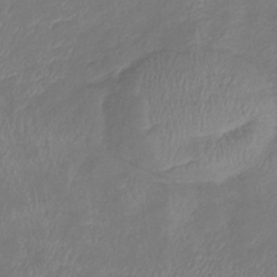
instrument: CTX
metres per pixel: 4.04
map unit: eHb
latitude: -38.8219
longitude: 75.8234
